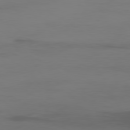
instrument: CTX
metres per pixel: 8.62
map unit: Ap
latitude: -80.0094
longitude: -93.1781
